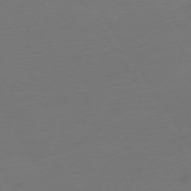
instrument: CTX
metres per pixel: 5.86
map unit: Ap
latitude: -75.2187
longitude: -68.3090
